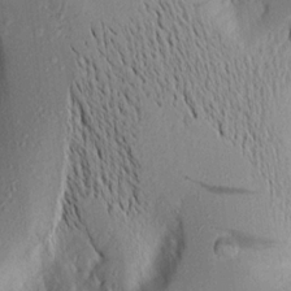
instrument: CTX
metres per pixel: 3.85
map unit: Aa
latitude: 15.9151
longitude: -148.0444
